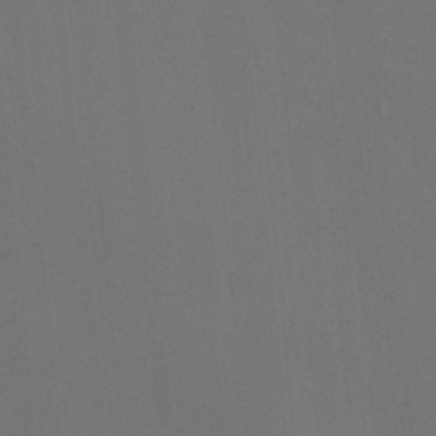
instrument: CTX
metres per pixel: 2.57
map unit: Ht
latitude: -6.2172
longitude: -26.6491
